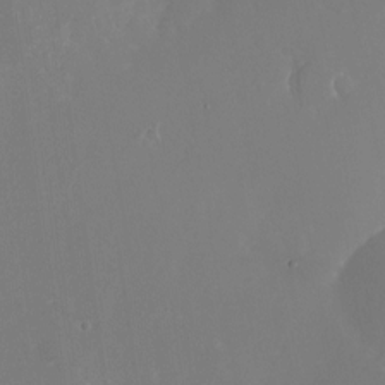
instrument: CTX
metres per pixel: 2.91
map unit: Nhu
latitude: -24.1795
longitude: -72.4412
